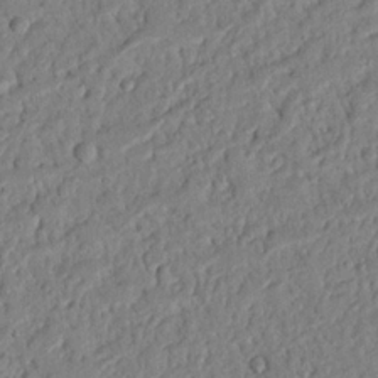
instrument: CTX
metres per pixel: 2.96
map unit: Nhu
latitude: 21.4238
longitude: -77.2537
